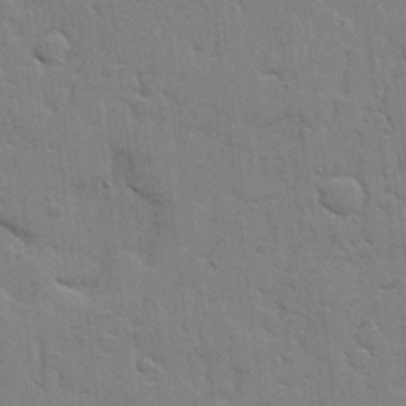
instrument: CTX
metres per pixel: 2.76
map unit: lHvf
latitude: 17.3860
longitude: -113.4804
